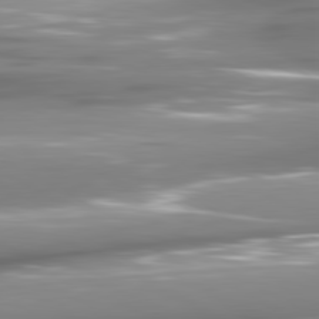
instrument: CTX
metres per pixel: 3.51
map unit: lApd
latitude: 81.2159
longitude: -144.4412
